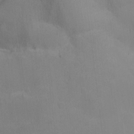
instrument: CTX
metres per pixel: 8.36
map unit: Nhu
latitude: -16.8597
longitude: -49.8016
